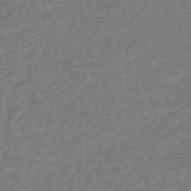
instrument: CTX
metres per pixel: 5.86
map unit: HNhu
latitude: -48.3118
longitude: 96.6708
